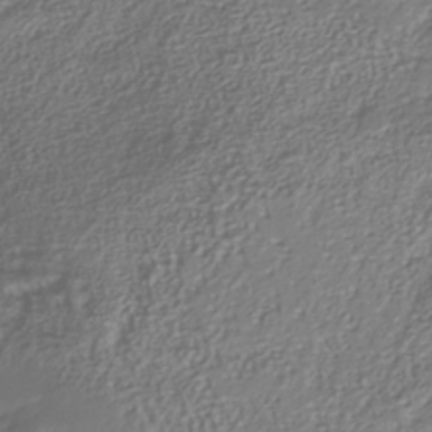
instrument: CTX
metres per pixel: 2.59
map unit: Nhu
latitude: -41.4832
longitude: -85.5182
